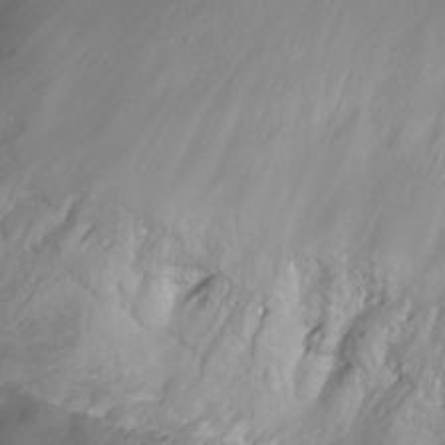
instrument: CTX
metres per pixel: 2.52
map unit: Nhu
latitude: -28.1039
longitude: -79.6127
